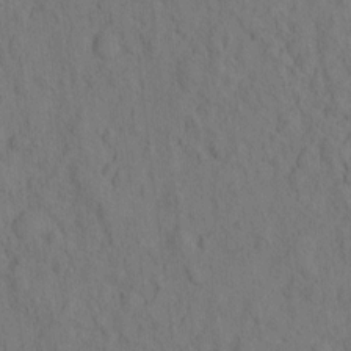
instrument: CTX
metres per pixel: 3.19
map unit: eHh
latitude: -2.2739
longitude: 18.4440
